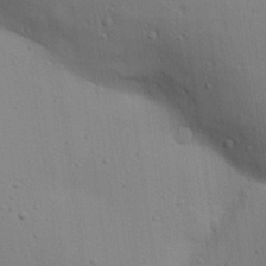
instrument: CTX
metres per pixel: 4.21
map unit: Aa
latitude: 27.1592
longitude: -130.1578
